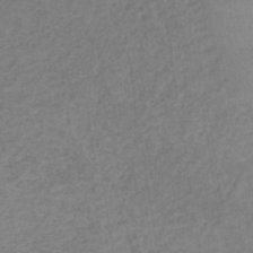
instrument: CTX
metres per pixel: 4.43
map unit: HNb
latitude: -45.5021
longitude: -45.7638
